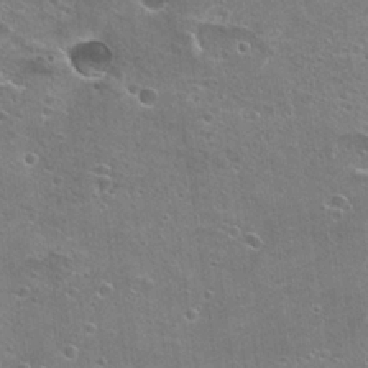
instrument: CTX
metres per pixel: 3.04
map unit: Hto
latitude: 22.7624
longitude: -42.4601
